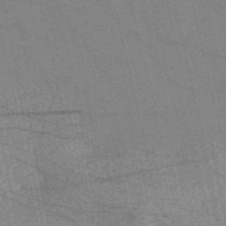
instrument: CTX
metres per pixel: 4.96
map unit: HNb
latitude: -54.1039
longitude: -40.7813
